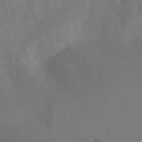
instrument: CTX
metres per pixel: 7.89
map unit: Ht
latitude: -3.5210
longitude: -62.1389
